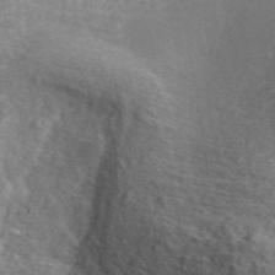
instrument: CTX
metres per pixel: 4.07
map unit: ANa
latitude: 45.5938
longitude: 37.5021
